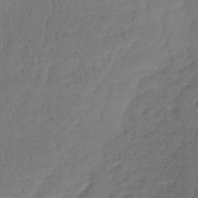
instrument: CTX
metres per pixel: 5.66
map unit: lHb
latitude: -39.6722
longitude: 68.2172
